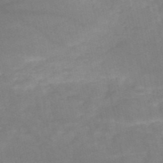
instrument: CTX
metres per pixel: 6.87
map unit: HNb
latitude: -50.4818
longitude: -39.4993
